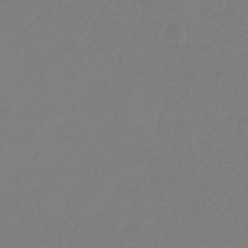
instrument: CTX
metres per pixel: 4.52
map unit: eHb
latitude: -31.2943
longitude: 72.7085
